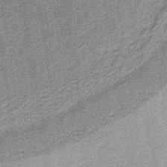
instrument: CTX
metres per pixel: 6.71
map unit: lHb
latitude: -38.2739
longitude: 65.8045
